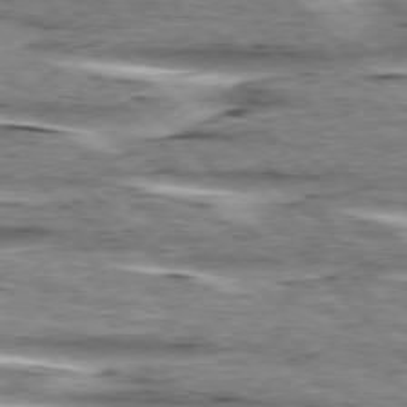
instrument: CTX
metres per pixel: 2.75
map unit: lApd
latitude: 76.6301
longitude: -78.8002
